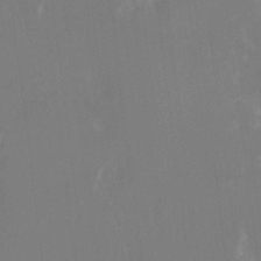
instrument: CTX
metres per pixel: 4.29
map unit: HNhu
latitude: 7.8394
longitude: -5.2726
